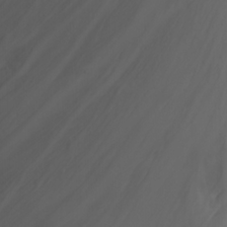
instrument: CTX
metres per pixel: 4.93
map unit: Nhu
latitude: -7.4643
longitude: -69.6505
